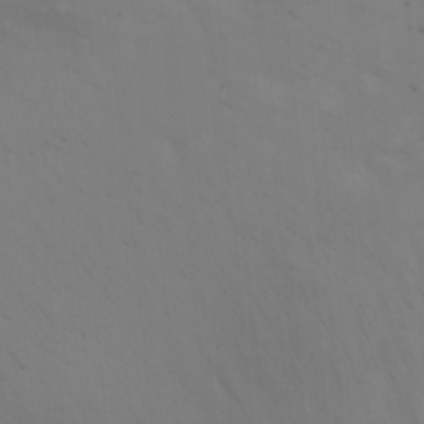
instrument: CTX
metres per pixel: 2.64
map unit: Nhu
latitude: -8.4251
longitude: -66.1011
